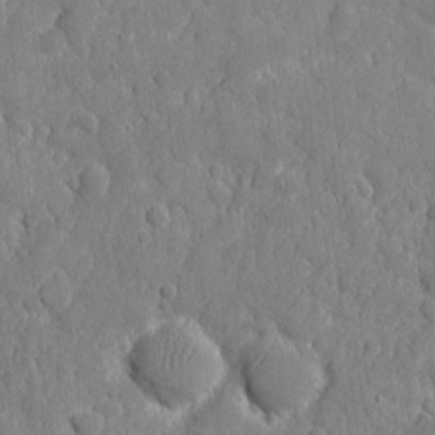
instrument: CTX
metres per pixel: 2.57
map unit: eHh
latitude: 7.0836
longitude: -74.7246
